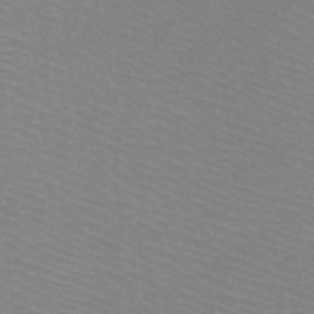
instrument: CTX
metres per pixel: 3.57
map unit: Ht
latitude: -9.7478
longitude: -39.1403
